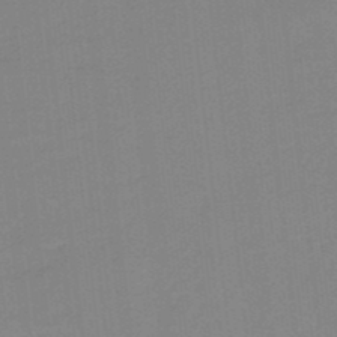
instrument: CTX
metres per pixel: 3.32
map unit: lHb
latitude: -49.2943
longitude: 81.4077
